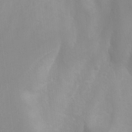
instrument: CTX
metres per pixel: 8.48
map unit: Nhu
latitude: 4.2145
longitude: -17.0647
